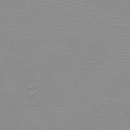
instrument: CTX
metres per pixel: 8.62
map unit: eHh
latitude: -6.1605
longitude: -79.8206
